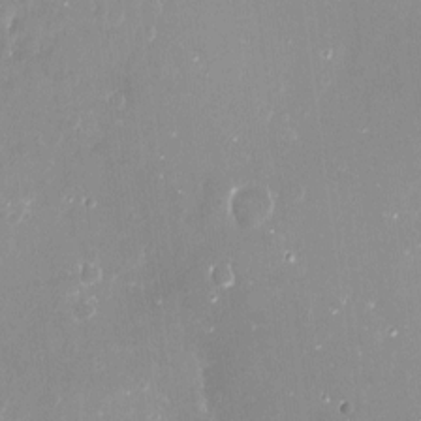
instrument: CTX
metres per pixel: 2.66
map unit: Nve
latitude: -17.5588
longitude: -59.8772
